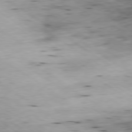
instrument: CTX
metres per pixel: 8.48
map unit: Ap
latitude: -79.7855
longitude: -91.4237
